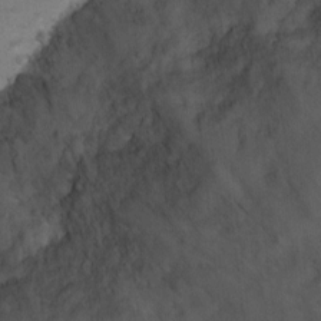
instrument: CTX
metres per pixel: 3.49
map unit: Hto
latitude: 4.4034
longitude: -32.2334
